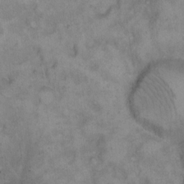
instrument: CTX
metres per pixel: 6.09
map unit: Hto
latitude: 11.1970
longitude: -60.5168
